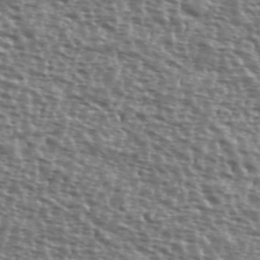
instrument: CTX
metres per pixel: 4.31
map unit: Ave
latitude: 40.0822
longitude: -111.8584
